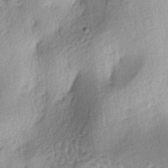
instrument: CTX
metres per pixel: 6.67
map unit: lAa
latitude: -4.3684
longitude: -124.8191
